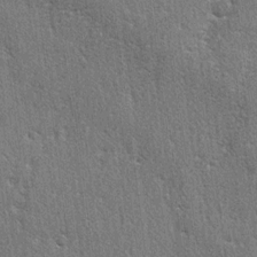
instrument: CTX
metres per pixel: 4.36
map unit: lAvf
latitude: -5.2565
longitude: -109.6505
